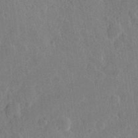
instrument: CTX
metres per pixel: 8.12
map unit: Hve
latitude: 25.0647
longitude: 150.1039
